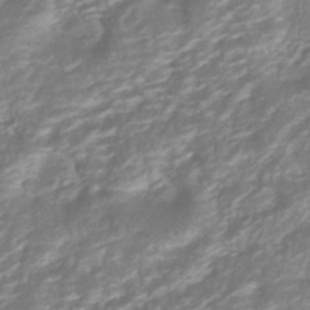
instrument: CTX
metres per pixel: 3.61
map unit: HNhu
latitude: -40.7085
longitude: 108.2361
